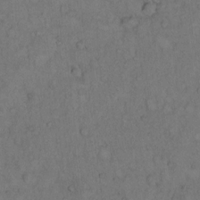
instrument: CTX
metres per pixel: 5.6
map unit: Hto
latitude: 12.4790
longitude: -57.5182
